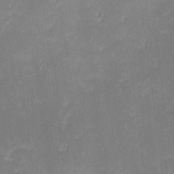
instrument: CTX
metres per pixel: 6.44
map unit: eHh
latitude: -2.2172
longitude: -83.9339
